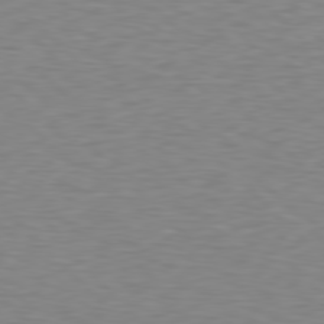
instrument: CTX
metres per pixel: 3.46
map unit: Hpe
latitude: 78.4412
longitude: -166.7624
